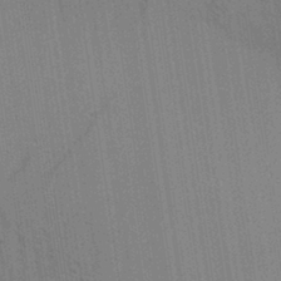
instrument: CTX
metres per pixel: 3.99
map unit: Aa
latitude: 30.8191
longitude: -139.7450
